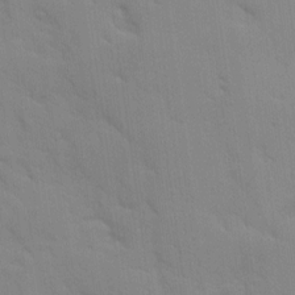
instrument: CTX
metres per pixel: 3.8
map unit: Ave
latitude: 9.0836
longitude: -103.2348
